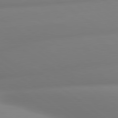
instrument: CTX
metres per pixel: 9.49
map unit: lApd
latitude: 80.2900
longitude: -164.2711
